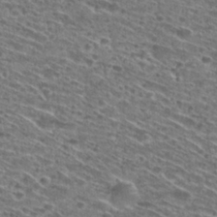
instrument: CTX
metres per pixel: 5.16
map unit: Hto
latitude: 28.7435
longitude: -45.8394
